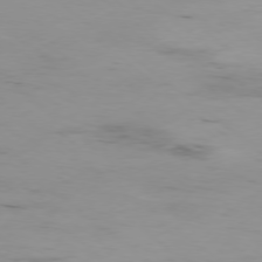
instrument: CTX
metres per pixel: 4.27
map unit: Hpe
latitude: -78.5951
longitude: 13.4455
